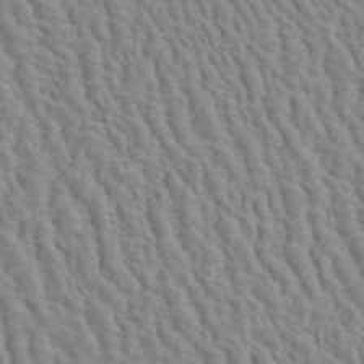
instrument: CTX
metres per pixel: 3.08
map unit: ANa
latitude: 40.9891
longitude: 28.9731
